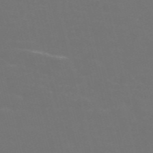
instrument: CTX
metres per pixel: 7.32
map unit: Nve
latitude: -57.5021
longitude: 52.2172
